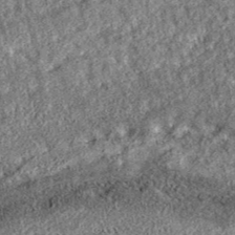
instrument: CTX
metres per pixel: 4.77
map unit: eAb
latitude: 37.2159
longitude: 106.9164
